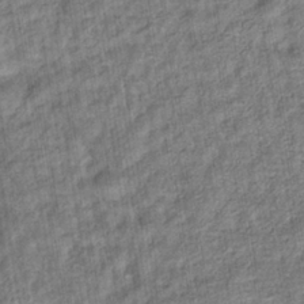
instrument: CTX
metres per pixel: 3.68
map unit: eHb
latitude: -36.4251
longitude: 79.7477
